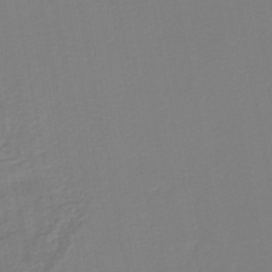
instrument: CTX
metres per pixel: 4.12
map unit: lHb
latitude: -46.8786
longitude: 74.2740
